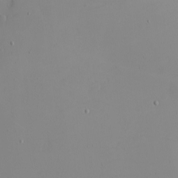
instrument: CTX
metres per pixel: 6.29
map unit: eHh
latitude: -5.9745
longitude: -80.5546
